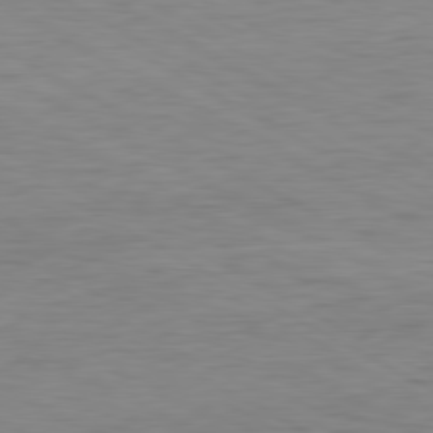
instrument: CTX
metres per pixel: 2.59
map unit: Ap
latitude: -81.1242
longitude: -78.2712
